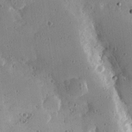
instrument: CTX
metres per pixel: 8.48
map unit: Hve
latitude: 25.8583
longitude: -93.3859
